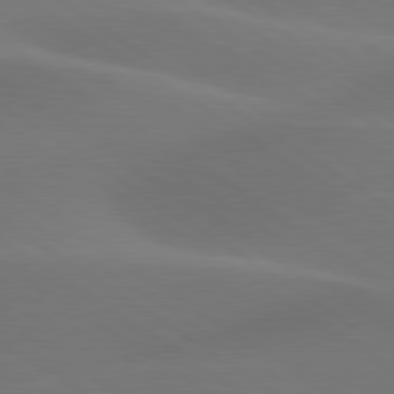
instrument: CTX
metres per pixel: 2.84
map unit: lApd
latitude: 79.7450
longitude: -90.8947
